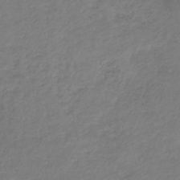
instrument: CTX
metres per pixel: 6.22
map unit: lHb
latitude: -38.7274
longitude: 72.1606
